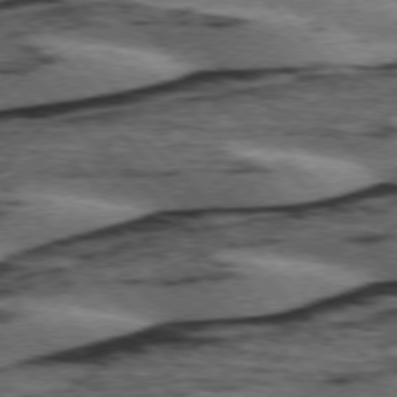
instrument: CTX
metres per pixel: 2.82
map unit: lApd
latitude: 75.6505
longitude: -79.1403
